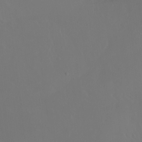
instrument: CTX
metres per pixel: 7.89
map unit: Ht
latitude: -2.9163
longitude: -60.5168
